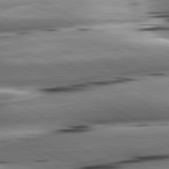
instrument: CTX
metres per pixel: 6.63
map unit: lApd
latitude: 80.7813
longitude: -161.8583
